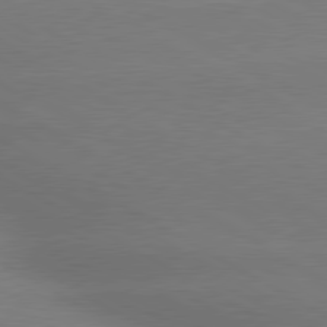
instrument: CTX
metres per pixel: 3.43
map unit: lApd
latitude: 80.1389
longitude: -150.4601
